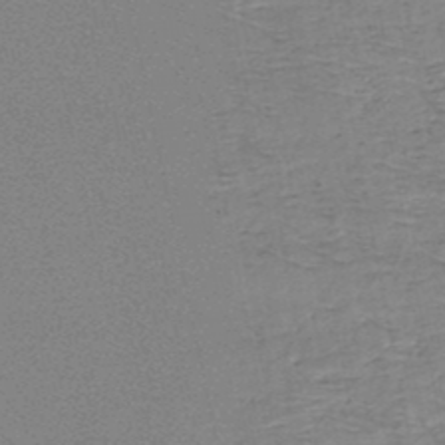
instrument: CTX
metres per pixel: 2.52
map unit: HNb
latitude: -49.1620
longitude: -52.1956
